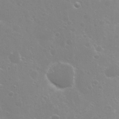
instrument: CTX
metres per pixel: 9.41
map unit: Nhu
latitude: 26.4223
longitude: -51.5938
